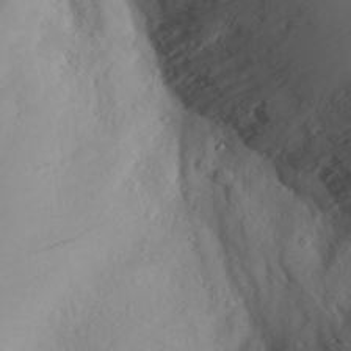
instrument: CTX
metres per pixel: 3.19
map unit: Aa
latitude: 26.7435
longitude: -146.9136
